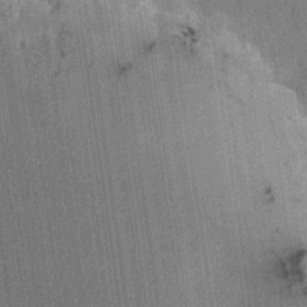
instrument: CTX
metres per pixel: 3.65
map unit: HNhu
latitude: 0.5168
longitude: -5.8583
